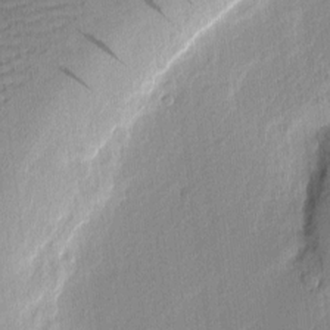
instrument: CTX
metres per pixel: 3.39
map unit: Nhu
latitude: 2.6490
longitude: -76.9513
